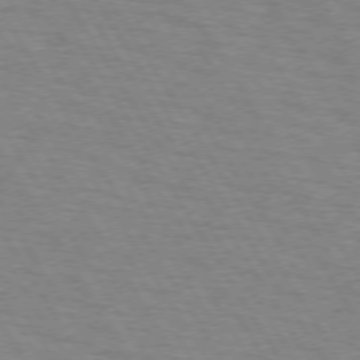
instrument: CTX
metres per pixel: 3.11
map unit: lApd
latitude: 73.5749
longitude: -72.3090
